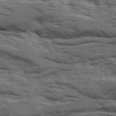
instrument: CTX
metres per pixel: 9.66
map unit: Ave
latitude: 15.7828
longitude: -129.5749
